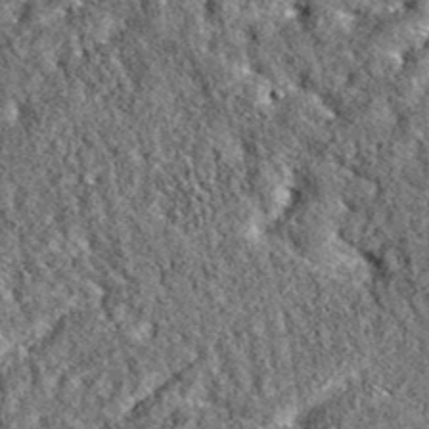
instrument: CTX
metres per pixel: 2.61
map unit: eAb
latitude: 37.1781
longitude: 110.0850
